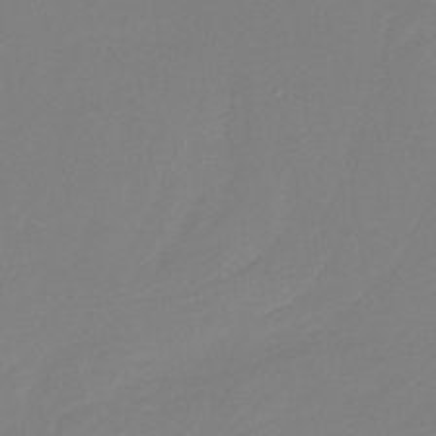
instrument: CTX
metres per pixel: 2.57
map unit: lHb
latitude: -34.8219
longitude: 66.4629
